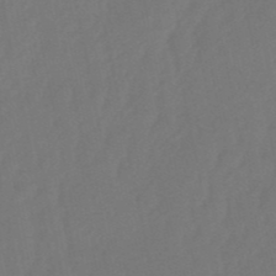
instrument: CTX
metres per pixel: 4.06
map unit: eHb
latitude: -50.9353
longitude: 77.3321
